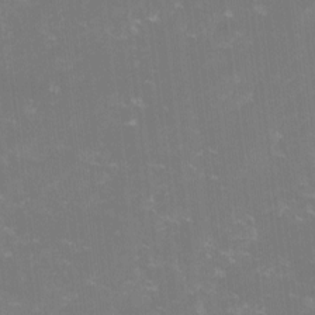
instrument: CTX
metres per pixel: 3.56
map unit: lHvf
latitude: -14.3873
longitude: -100.8758
